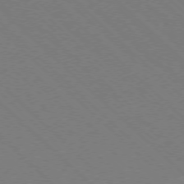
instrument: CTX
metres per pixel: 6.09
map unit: Ap
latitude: -77.3888
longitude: -66.1199
